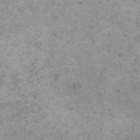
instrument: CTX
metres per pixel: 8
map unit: HNhu
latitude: 0.7813
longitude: 3.3698
